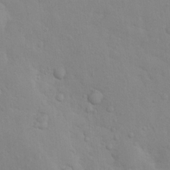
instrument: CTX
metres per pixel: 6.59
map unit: Nhu
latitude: 14.3090
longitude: -28.1200
